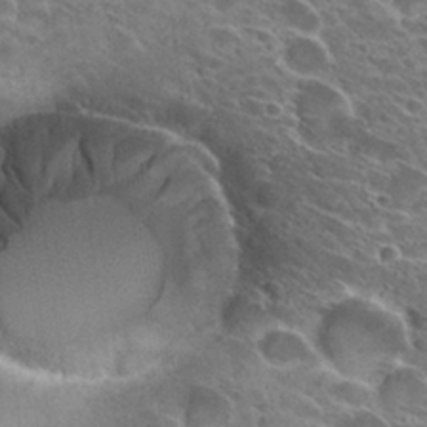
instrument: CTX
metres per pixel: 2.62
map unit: Hto
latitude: 27.8772
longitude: -42.1578
